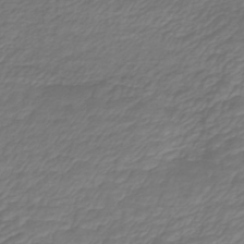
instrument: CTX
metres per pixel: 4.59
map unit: lHb
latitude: -42.2928
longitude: 72.4440
